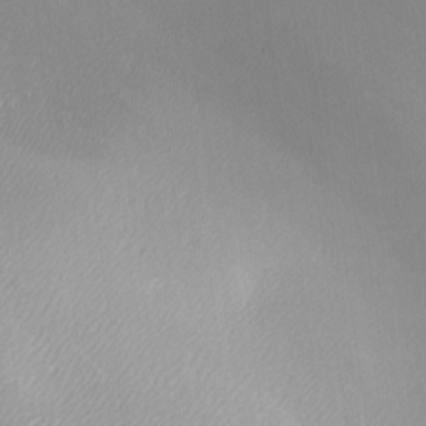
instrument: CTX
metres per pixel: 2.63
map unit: lAa
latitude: -5.8044
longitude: -122.3467
